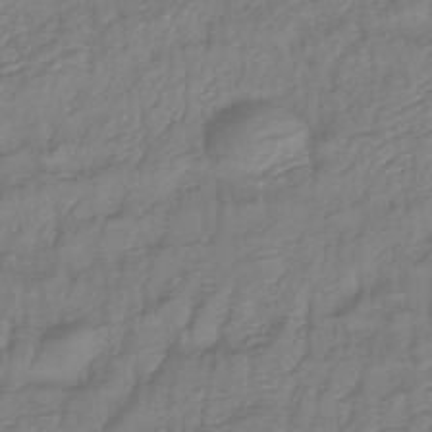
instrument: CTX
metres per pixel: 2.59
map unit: lHb
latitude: -41.1053
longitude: 78.4818
